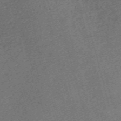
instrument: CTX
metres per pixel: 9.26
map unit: Nve
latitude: -59.7666
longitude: 63.9178
